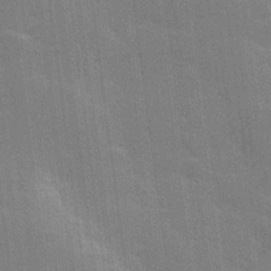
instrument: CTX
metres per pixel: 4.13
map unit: lHvf
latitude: 26.7057
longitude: 141.3698
